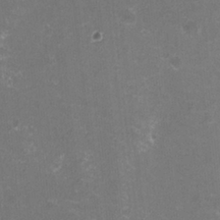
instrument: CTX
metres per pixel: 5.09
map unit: HNhu
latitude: -2.9541
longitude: -1.2726
